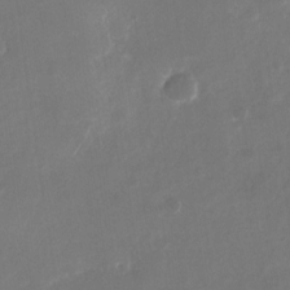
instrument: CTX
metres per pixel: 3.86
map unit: Nhu
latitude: -28.4440
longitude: -70.4412
